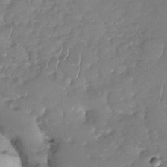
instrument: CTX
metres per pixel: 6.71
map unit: Nhu
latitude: -31.5588
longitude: -61.1403
